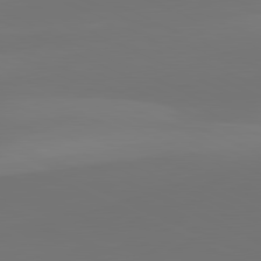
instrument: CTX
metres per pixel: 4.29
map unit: lApd
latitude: 81.7261
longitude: 129.2187
